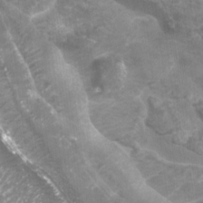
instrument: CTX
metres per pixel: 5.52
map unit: Htu
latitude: 2.9891
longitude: -20.1767
